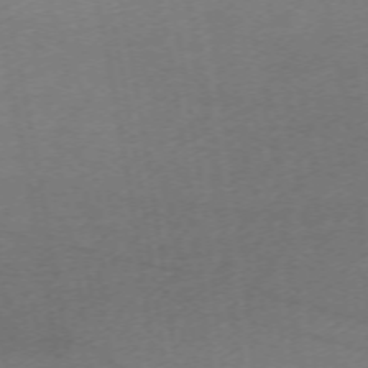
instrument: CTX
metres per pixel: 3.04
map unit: Nhu
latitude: -68.3306
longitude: 37.3320
